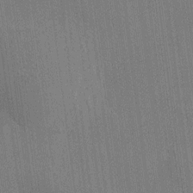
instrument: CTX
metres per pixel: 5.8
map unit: HNhu
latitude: 8.6491
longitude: 15.6722
